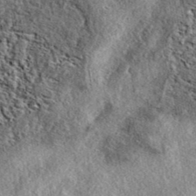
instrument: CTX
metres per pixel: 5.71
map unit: eAb
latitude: 39.1970
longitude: 111.7856
